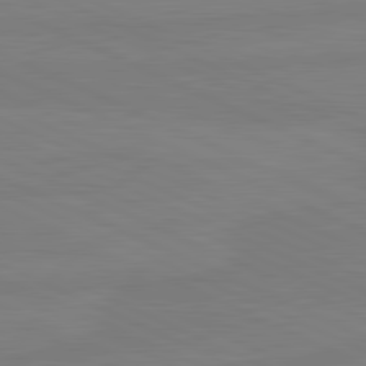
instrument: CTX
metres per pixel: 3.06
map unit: lApd
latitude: 81.6316
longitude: -177.9528
